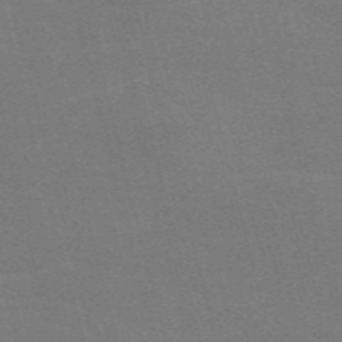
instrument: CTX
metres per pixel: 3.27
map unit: Nve
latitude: -58.8785
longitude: 63.7855
